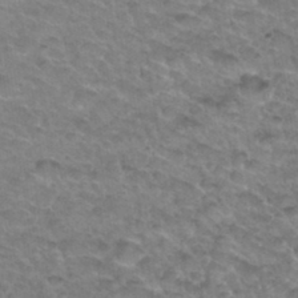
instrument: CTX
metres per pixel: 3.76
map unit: Hto
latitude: 33.9339
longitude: -48.7246
